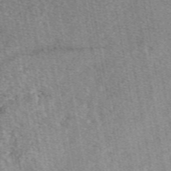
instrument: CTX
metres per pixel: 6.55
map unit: eAb
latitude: 49.2348
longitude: 108.8786
